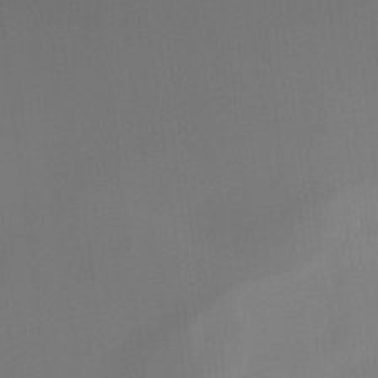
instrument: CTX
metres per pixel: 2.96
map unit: Hto
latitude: -8.4629
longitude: -51.0269
